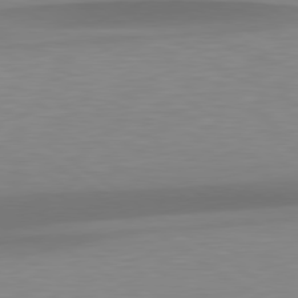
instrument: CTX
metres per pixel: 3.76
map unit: lApd
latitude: 79.3671
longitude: -92.5356
